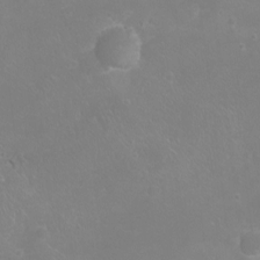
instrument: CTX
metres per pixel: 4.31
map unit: Ht
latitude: -8.1984
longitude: -20.8191
